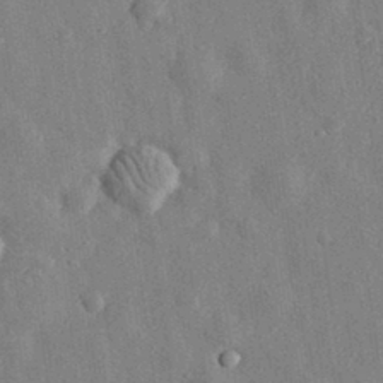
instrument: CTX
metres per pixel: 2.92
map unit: eHh
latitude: 32.1578
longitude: -77.5371
